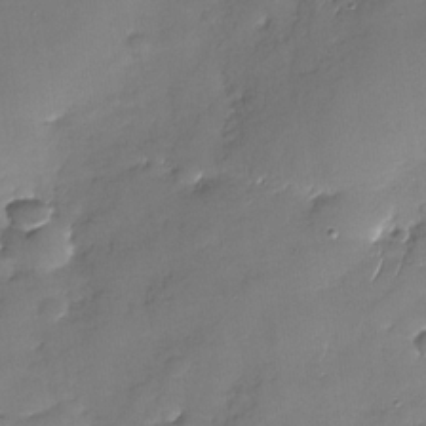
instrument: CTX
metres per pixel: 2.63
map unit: Nhu
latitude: -28.3495
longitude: -65.1403
